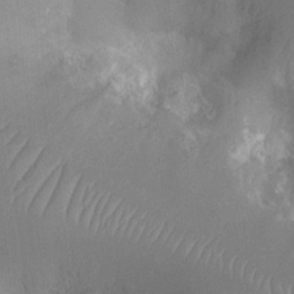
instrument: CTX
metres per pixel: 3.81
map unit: Nhu
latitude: -13.7289
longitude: -24.5167
